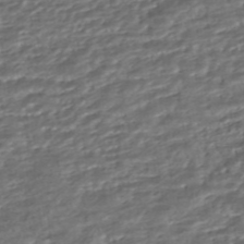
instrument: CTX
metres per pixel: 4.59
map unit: HNhu
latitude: -45.5777
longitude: 104.3684
